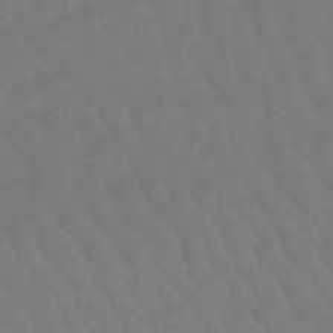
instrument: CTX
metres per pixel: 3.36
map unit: lHb
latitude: -49.0109
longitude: 83.5588
